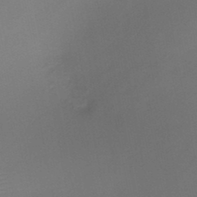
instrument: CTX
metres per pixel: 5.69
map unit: HNb
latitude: -47.1053
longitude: -42.3656
